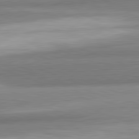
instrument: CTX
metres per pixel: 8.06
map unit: lApd
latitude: 82.1388
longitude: 179.6910
